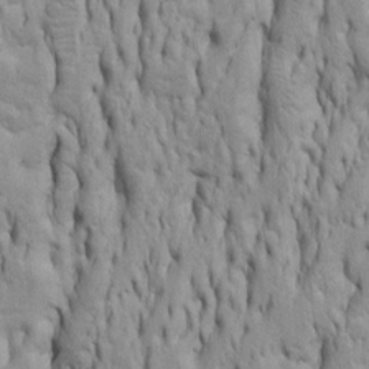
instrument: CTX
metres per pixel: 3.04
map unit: Htu
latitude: -5.7855
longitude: 151.4265
